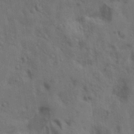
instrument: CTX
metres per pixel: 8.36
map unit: lAa
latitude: 19.4615
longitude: -139.1403
